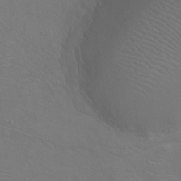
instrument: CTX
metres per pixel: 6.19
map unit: Ht
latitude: -4.2361
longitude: -24.5545
